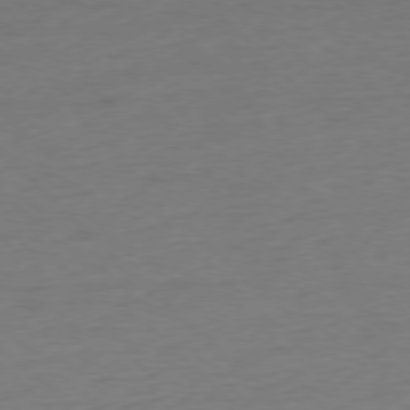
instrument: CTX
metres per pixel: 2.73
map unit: Ap
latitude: -77.3510
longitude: -92.1200
